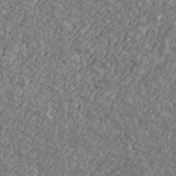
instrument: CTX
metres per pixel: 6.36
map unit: Ave
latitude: 39.6694
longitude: -110.3845
